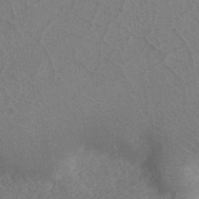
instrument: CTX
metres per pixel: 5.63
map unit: eHh
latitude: -39.8045
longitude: -27.0648
